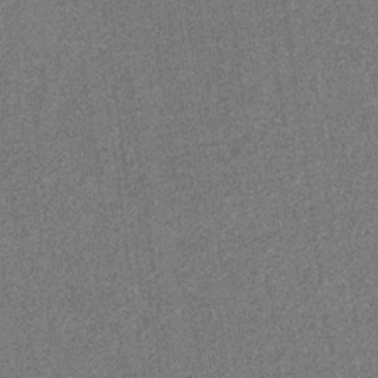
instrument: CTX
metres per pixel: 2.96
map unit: eHb
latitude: -31.2565
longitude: 67.6722
